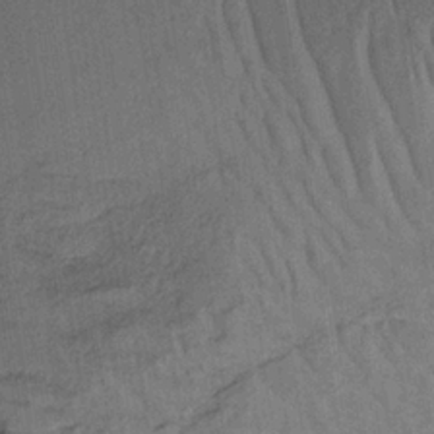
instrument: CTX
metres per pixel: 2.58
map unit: HNb
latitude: -32.2929
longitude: 62.4629
